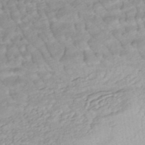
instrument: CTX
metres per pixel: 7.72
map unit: ANa
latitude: -44.9542
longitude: 104.5951
